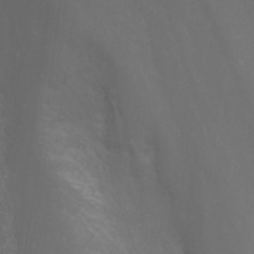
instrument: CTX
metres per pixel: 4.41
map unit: Nhu
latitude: -1.2376
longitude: -78.2901
